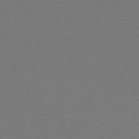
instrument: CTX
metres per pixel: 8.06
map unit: lHb
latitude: -43.0486
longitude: 72.5951
